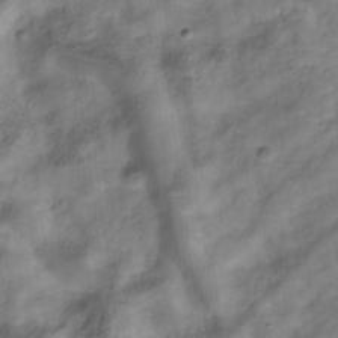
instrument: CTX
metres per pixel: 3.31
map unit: Hve
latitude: -32.4440
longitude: 92.7274
